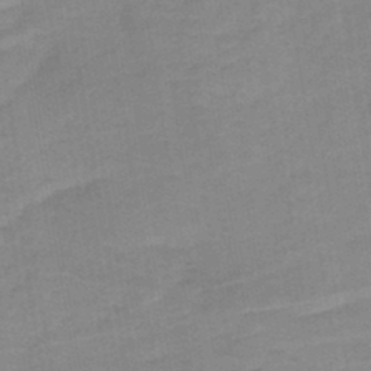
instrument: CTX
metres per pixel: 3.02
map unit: HNb
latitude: -44.0283
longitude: 51.7666
